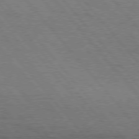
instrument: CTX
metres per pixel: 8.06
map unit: Hpe
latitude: 76.0633
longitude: -144.1767
